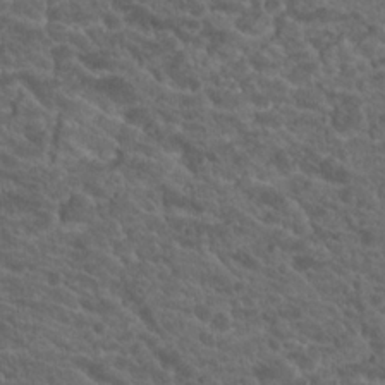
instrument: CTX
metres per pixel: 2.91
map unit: Hto
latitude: 19.3103
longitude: -34.5734
